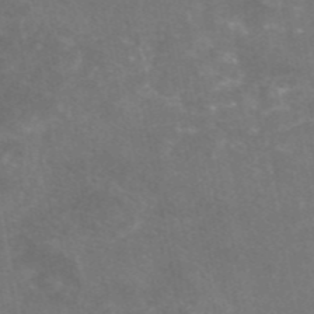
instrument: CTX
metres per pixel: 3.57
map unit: eAb
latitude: 46.6302
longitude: 124.3684
